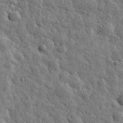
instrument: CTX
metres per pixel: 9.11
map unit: eHh
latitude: 31.9528
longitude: -73.3860
